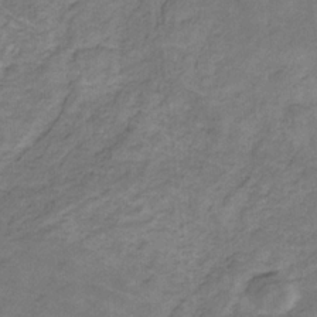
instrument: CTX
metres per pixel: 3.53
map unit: lHb
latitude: -31.0864
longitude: 66.0472
